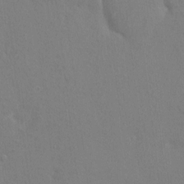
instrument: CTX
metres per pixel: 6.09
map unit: HNhu
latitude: 7.0647
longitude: -3.0458
